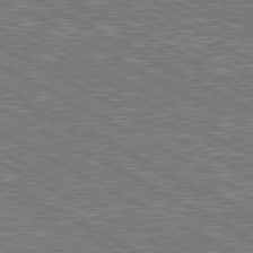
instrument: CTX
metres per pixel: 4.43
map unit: lApd
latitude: 80.6679
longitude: 118.5196
